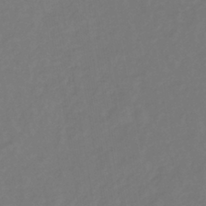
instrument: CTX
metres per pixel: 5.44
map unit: lHb
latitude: -39.1998
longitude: 72.3873
